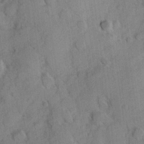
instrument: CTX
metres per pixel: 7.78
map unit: Hve
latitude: 23.8961
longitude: 147.4832
